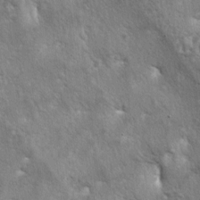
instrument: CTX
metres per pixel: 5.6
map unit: lAa
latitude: -5.5021
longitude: -125.6694
